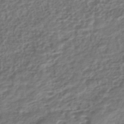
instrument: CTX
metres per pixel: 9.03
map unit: HNhu
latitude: -44.5196
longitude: 102.5196
